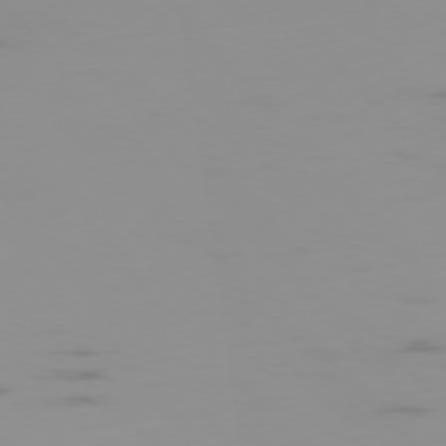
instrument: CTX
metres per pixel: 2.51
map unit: Hpe
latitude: -76.4629
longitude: -10.5168
